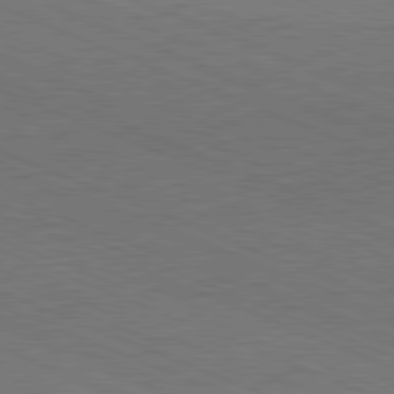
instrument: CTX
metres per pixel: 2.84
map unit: Hpe
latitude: -81.8989
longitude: 16.5763
